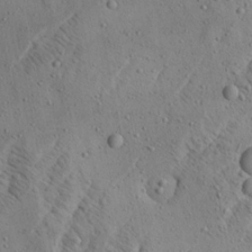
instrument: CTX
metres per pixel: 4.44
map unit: Aa
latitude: 22.3089
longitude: -142.6113
